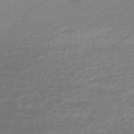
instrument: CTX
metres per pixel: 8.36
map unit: lHb
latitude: -44.3873
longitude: 65.9745
